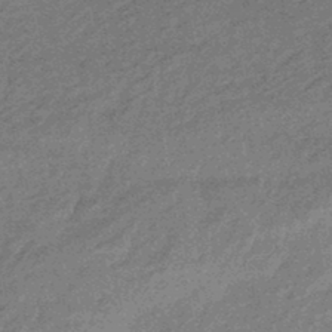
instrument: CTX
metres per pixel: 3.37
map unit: eHb
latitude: -44.6141
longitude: 88.6518
